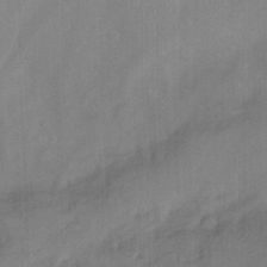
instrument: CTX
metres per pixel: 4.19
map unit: Ht
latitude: -14.1795
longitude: -54.2144
